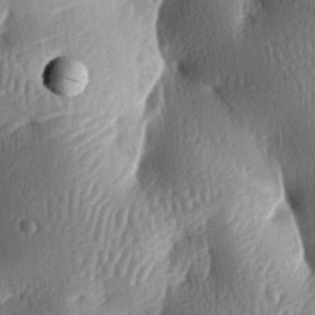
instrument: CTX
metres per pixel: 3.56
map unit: lAa
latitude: -7.0297
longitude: -126.9514
